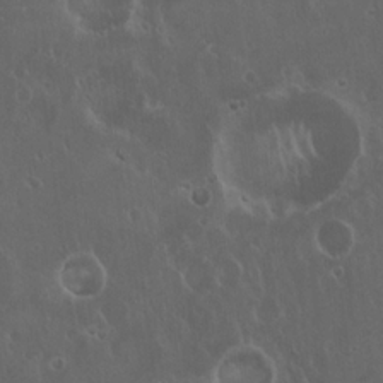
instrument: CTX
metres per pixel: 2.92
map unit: Hto
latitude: 19.6694
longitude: -57.4993
